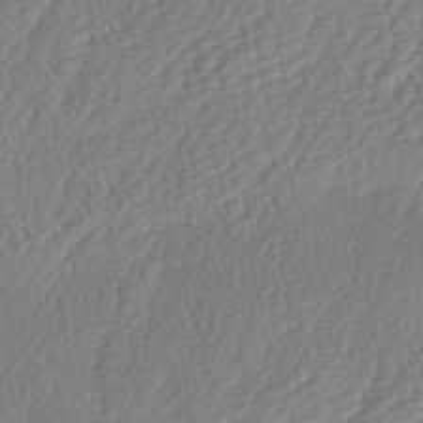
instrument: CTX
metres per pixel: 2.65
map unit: lAa
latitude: -3.1242
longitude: -128.9514
